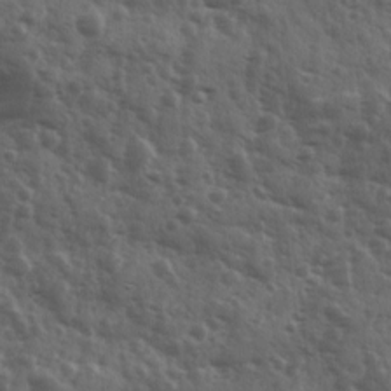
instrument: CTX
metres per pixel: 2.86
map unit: Ave
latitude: 11.5938
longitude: -103.4237
